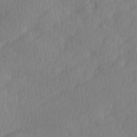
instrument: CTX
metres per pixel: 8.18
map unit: Ave
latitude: -0.7086
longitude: -114.1388
